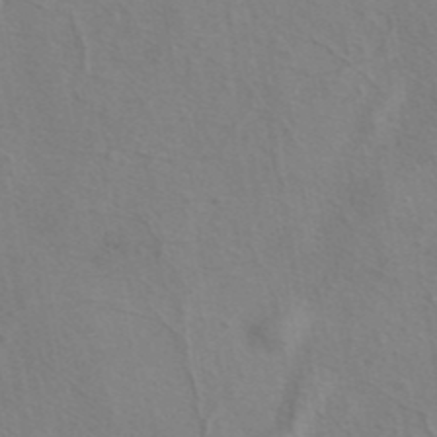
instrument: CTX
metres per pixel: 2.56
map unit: eAb
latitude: 41.4048
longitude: 104.8219
